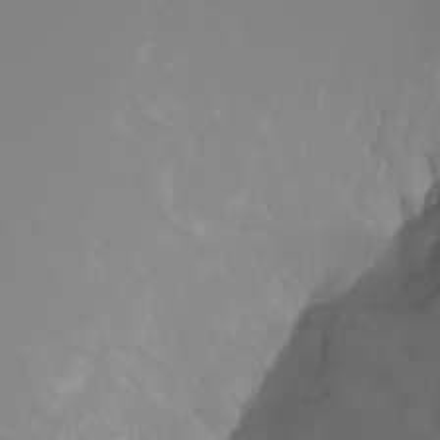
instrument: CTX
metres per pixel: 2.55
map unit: Htu
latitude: -6.8219
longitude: -67.4615
